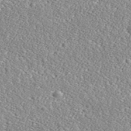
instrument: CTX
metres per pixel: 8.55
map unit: lHvf
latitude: 38.2522
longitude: -92.4979
